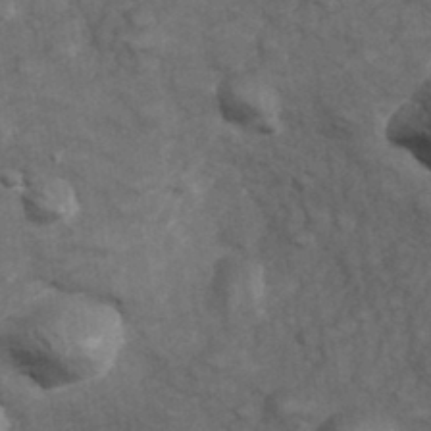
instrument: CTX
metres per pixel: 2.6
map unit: Hve
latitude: 33.5749
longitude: 151.1431
